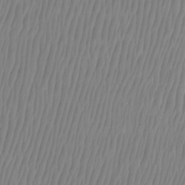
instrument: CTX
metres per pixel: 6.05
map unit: Htu
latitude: -9.2187
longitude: -74.8947
